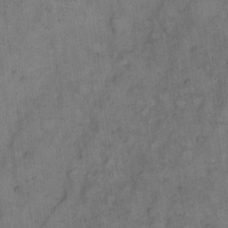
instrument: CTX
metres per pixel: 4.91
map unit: eHh
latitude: 10.9892
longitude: -62.4412
